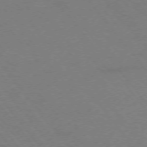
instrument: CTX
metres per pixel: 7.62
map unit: Ap
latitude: -75.6722
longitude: -71.0080
